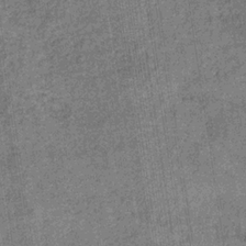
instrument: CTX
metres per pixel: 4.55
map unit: HNb
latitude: -32.0472
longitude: 58.1983
